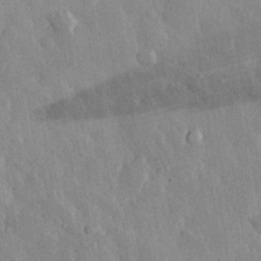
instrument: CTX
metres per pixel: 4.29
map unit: eHh
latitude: 31.5749
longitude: -79.7450
